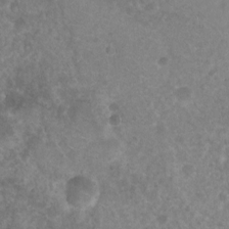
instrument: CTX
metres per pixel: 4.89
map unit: Nhu
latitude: 2.9324
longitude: -24.7057
